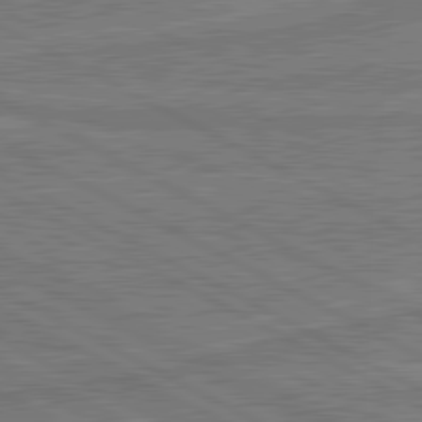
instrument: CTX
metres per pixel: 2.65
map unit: lApd
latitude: 81.1403
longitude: 168.7274
